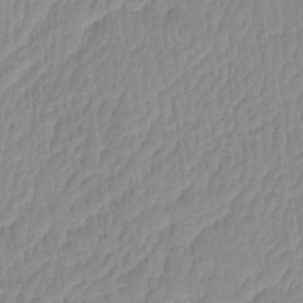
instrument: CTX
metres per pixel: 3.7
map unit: eHh
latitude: -4.1039
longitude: 15.3510
